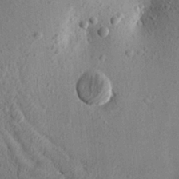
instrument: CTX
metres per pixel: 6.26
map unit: Aa
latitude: 25.1781
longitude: -144.3089
